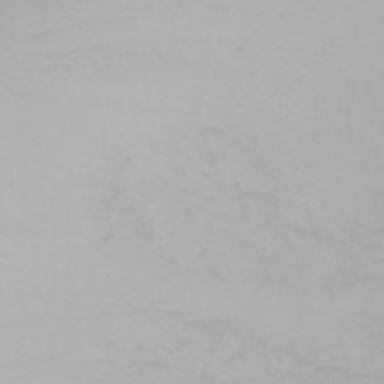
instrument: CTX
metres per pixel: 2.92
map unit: Nhu
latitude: -0.1795
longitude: -76.0822
